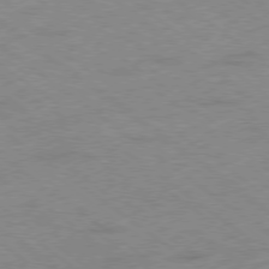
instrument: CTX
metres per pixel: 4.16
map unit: Hpe
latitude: -79.0297
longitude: -14.6113
